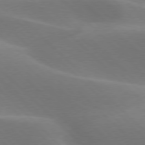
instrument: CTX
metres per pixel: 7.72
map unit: lApd
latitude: 77.2915
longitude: -51.5182
